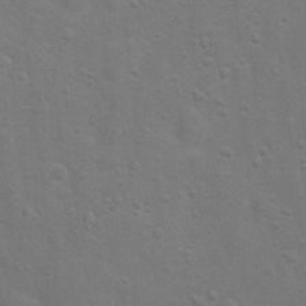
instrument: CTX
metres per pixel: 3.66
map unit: Nhu
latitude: 5.2348
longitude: -24.6490
